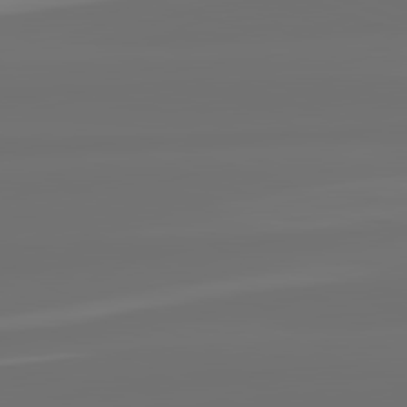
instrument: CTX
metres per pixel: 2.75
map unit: lApd
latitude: 82.3278
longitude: -167.6316
